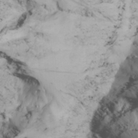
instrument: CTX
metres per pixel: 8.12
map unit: Nhu
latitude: -6.1228
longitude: -67.3859
